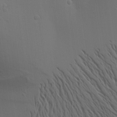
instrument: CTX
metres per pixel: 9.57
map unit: Aa
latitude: 15.6505
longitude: -147.4805
